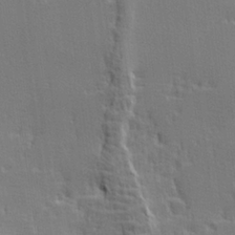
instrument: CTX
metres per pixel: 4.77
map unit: lHvf
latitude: 25.3292
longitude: 143.6532
